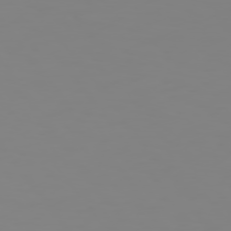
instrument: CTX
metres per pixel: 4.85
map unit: Hpe
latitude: 74.8380
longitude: -126.9136
